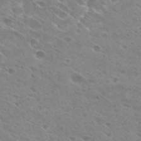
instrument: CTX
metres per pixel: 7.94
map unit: Hto
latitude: 27.4804
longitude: -39.8016
